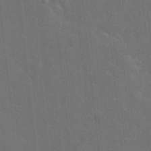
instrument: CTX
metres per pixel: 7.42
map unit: eHh
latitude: 19.5371
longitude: -64.4223
